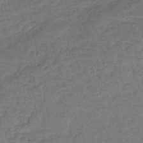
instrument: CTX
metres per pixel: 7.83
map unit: eHb
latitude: -42.4062
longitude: 82.6518
